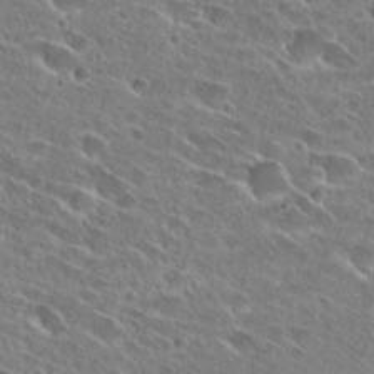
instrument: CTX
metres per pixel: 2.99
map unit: Hto
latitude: 26.8758
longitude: -44.0822
